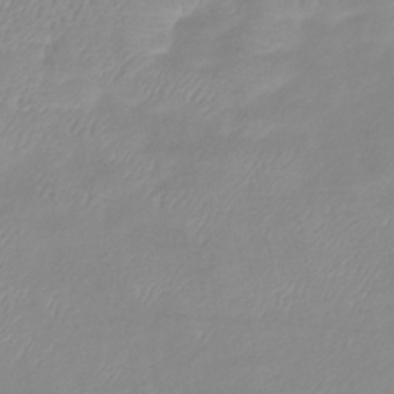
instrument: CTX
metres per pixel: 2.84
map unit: lHb
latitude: -40.1228
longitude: 76.4062
